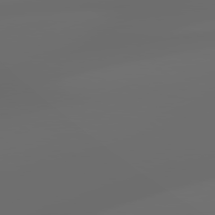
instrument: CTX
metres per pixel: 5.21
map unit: lApd
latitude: 79.1403
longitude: -139.3293
